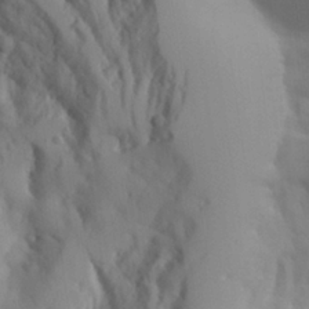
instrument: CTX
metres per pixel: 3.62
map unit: Aa
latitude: 25.7260
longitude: -131.4427
